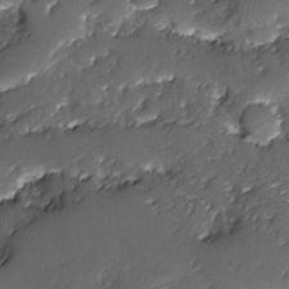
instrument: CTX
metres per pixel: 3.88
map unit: Ave
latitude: -7.6910
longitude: -118.0444
